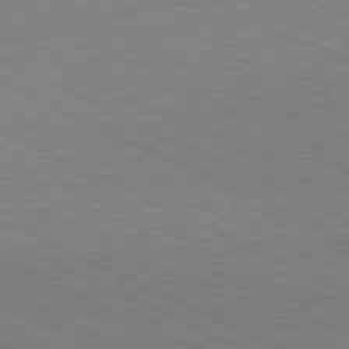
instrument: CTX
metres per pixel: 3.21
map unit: Hpe
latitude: -81.6344
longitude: 17.6533
